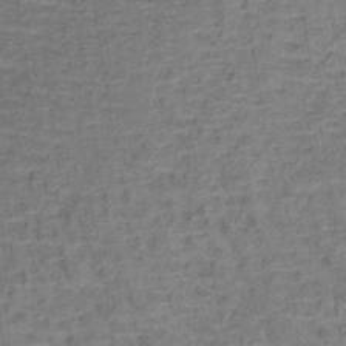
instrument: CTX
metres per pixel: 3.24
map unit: lHb
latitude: -40.4440
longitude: 59.4643
